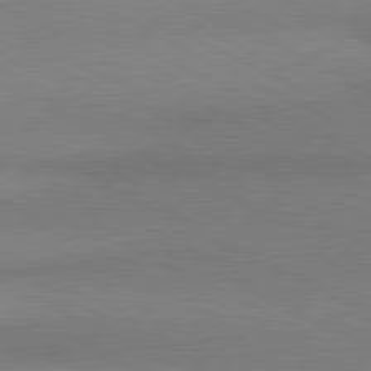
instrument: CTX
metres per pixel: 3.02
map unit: lApd
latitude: 80.8947
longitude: 165.0487
